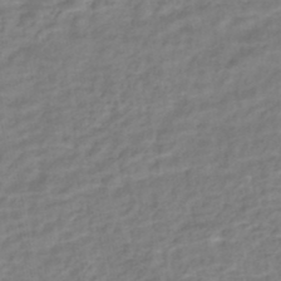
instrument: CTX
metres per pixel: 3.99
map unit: Nhe
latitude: -46.7841
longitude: 152.3873
